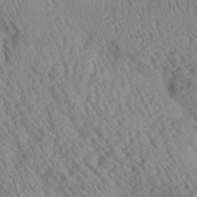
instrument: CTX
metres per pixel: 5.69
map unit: Aa
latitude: 24.8757
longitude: -134.2144
